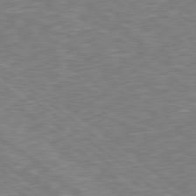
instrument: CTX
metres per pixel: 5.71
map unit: Hpe
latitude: 78.5924
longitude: -170.8758
